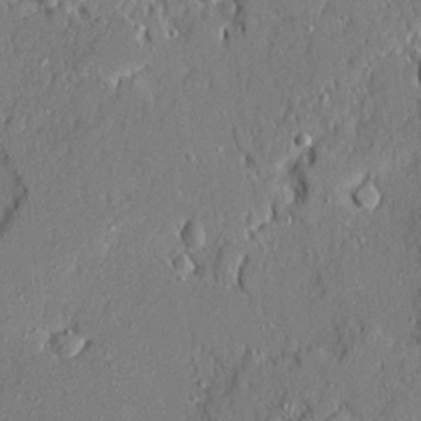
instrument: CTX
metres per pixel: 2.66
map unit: Ave
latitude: 21.2537
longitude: -128.2900
